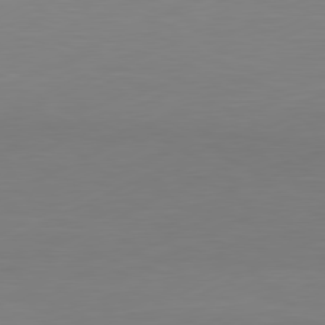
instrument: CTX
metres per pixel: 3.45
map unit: Ap
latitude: -81.2754
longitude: -84.4034
